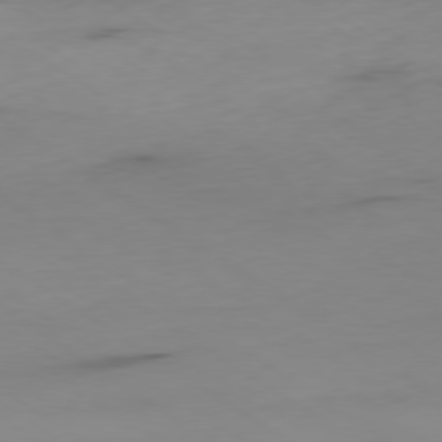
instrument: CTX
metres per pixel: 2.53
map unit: Ap
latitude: -79.6344
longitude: -57.9717
